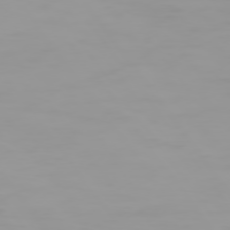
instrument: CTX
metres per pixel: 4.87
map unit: Hpe
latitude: 74.1578
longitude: -128.7813
